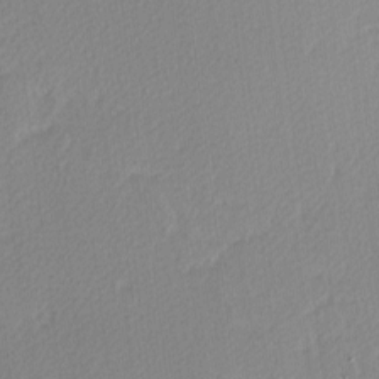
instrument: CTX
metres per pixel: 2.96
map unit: Ave
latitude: -9.2376
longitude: -123.4615
